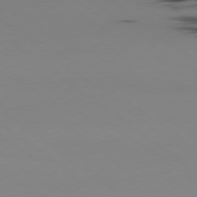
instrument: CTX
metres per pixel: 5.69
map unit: Hpe
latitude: -79.4076
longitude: 13.2376
